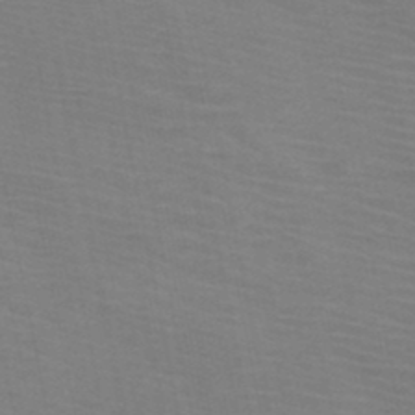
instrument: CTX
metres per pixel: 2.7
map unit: HNb
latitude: -46.5573
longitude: -47.2348
